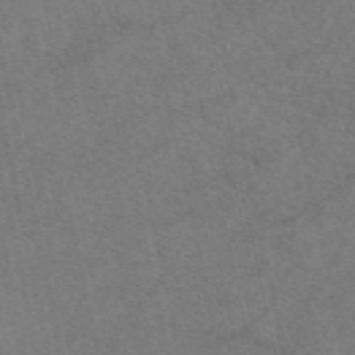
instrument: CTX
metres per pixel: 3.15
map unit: eAb
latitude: 48.3656
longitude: 105.5021
